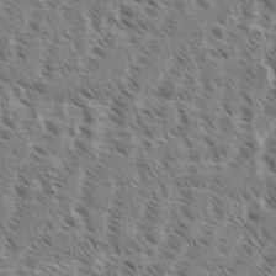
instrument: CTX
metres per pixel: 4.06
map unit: eHh
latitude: 35.1214
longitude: -138.8380
